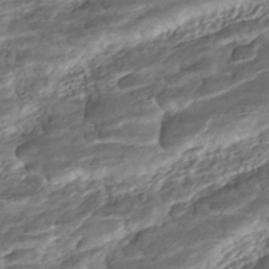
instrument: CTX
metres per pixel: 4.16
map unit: ANa
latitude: -42.1038
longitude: 109.2943
